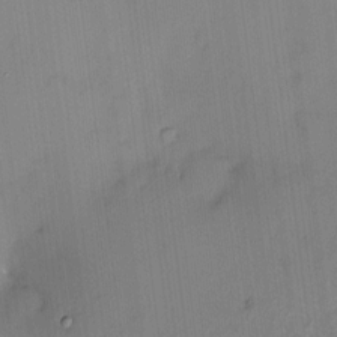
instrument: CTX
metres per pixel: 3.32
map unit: HNhu
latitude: 4.8191
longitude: 10.7085
